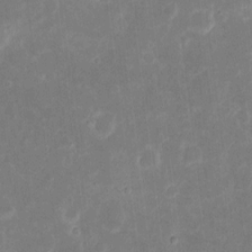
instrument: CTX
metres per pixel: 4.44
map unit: eHh
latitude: 7.1025
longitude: -70.2711
